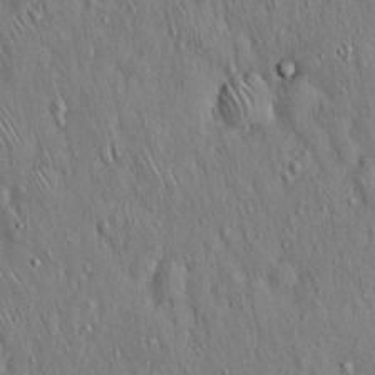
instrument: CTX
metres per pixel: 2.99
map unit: Hto
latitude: 16.1011
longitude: -58.6113
